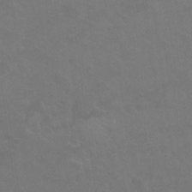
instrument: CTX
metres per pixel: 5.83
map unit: Nhu
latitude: 26.2901
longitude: -53.9339
